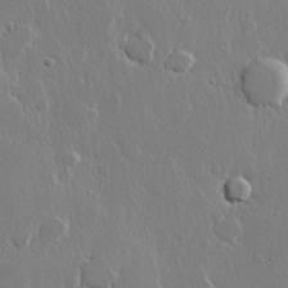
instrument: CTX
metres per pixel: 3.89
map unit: lHvf
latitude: 21.8961
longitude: 147.1620
